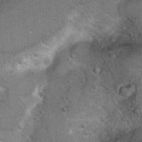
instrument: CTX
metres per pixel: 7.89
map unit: Ht
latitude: 7.1592
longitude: -30.5357
